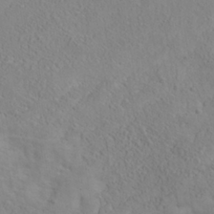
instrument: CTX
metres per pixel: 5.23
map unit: Nhe
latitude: -37.8611
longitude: 139.1053
